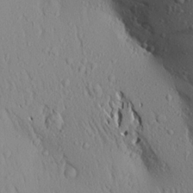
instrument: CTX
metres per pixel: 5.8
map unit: Aa
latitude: 17.4237
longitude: -147.4616
